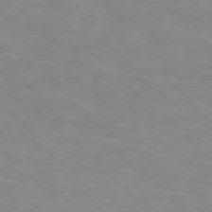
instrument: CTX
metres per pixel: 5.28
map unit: Hpe
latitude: 78.7058
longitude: 175.4265
